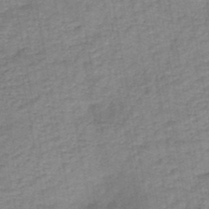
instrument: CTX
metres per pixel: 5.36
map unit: HNb
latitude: -46.3306
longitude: -37.4427
